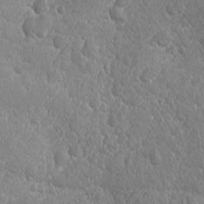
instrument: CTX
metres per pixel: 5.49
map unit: Ave
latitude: -10.6141
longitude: -120.3468
